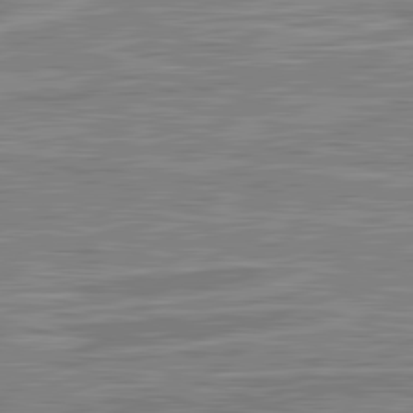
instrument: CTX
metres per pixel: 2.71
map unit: lApd
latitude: 82.4601
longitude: 138.5385
